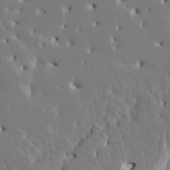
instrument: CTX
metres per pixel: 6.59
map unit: HNhu
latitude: 6.3089
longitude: -4.7624
